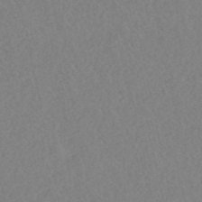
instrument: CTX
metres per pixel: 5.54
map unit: HNhu
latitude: -46.5762
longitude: 30.6329
